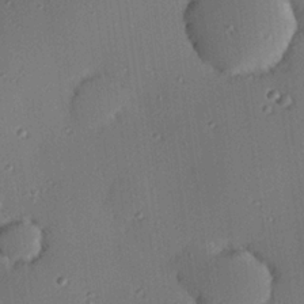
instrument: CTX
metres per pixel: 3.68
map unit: eHh
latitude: 23.0647
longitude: -91.0647
